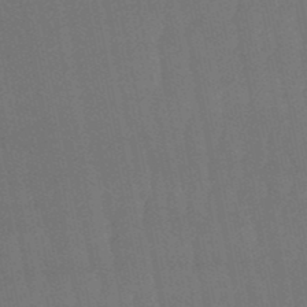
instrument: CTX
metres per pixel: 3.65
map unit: eHb
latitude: -50.5763
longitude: 70.7085
